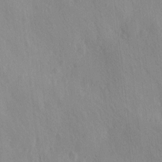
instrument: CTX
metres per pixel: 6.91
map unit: Ave
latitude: 0.6112
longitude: -113.4615
